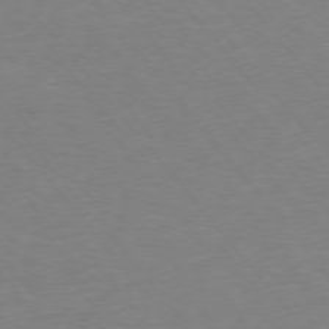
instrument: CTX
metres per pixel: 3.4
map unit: Ap
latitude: -76.5574
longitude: -88.8569
